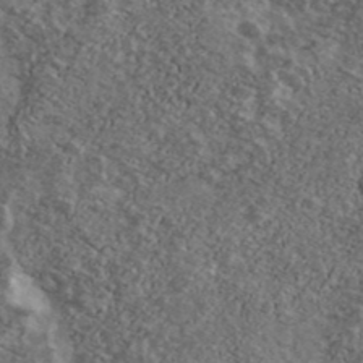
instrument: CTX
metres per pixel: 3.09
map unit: Ave
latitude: 41.2725
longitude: -108.2144
